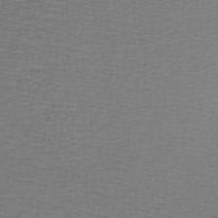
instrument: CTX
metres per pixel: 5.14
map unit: lHb
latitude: -43.9556
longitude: 73.2943
